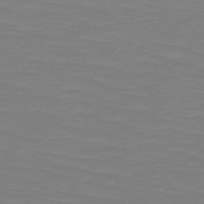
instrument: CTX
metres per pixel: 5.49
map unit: HNb
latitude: -49.3321
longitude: -50.7435
